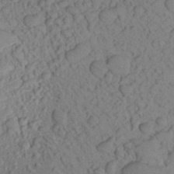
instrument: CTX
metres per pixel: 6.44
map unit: Aa
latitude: 22.5546
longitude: -147.7639
